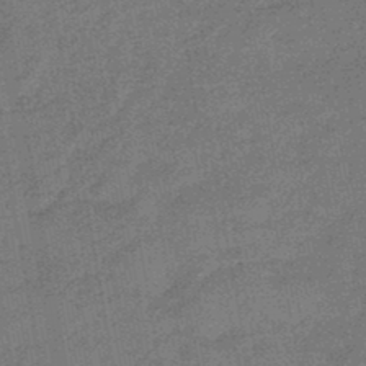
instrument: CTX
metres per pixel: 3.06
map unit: eHb
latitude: -45.7100
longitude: 87.0864
